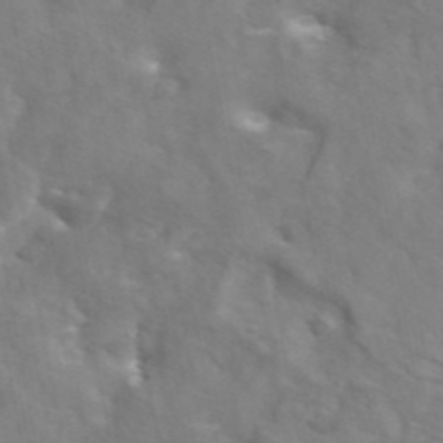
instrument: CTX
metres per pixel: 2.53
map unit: eAb
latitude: 45.2537
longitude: 117.1620
